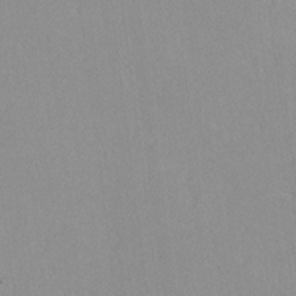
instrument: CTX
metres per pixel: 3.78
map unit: lHvf
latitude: -12.2740
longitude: -102.1011
